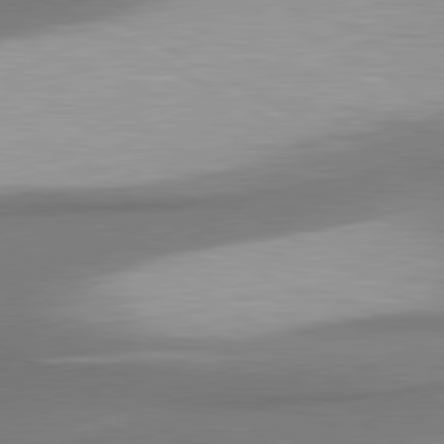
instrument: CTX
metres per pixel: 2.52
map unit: lApd
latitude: 80.6490
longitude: 177.0864
